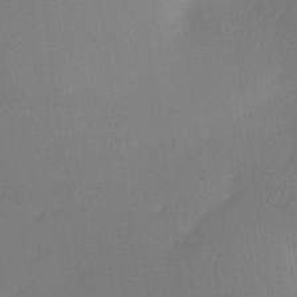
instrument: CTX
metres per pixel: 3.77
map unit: lHvf
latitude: 25.3481
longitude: 140.5007
